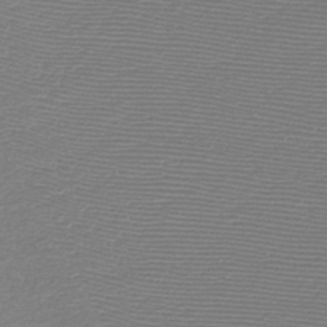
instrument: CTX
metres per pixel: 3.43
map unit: HNb
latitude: -48.1795
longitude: -41.7449
